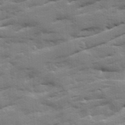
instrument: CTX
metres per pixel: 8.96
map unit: Ave
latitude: 19.0458
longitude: -129.7638
